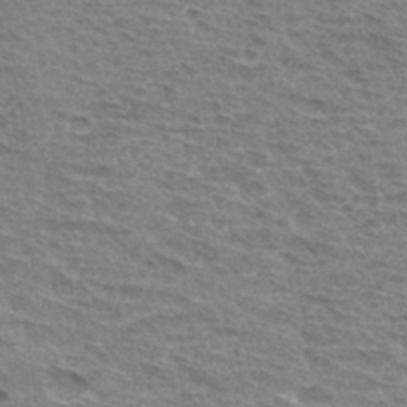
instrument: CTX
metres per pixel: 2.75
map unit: Hto
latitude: 33.2726
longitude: -45.0836
